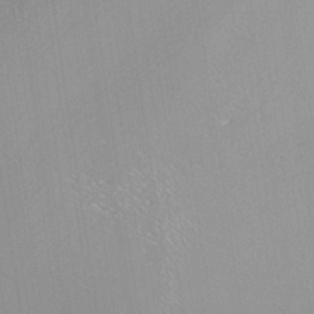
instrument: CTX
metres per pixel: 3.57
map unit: ANa
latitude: -38.9731
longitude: 95.7477
